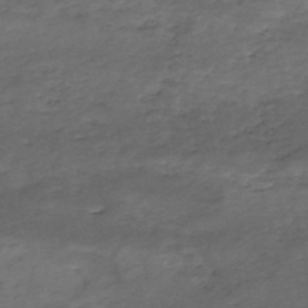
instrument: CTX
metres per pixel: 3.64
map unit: eHh
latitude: -51.5210
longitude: -24.4223
